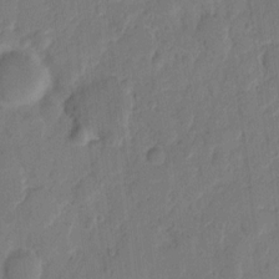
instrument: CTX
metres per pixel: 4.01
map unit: eHh
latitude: 9.1403
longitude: -65.4993
